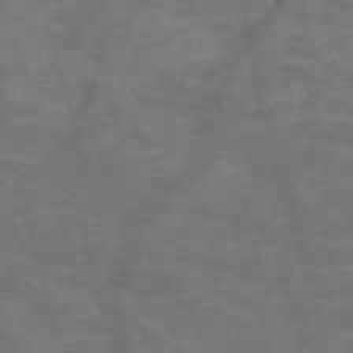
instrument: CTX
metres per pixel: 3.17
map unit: Nve
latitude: -59.3698
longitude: 59.1053
